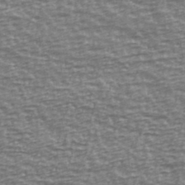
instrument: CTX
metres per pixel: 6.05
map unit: Ave
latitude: 40.4789
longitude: -113.8394
